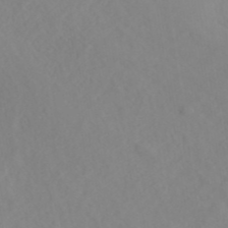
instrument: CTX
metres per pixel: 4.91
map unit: ANa
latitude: 40.7624
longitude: 22.5385
